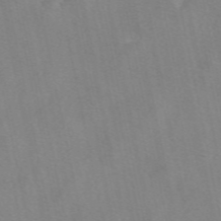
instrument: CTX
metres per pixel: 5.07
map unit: eAb
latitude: 49.6316
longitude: 104.5951
